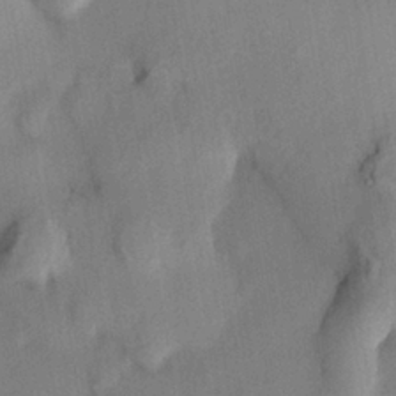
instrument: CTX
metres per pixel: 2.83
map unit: HNhu
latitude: 13.6505
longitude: 11.1242
